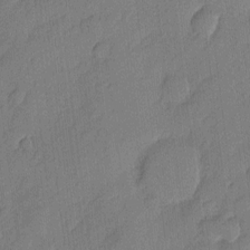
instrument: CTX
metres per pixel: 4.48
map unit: eHh
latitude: 6.0444
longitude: -75.4804
